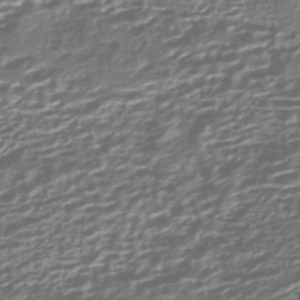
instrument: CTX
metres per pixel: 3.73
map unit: HNhu
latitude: -43.8044
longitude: 99.0297
